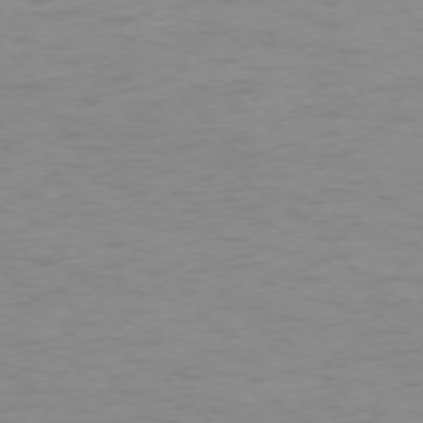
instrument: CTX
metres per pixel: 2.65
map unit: Ap
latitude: -76.3495
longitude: -65.1592
